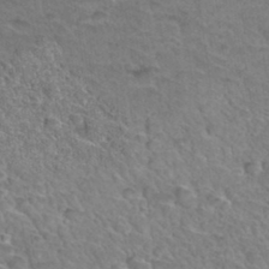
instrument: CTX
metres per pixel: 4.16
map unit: Hto
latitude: 34.9702
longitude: -46.3468
